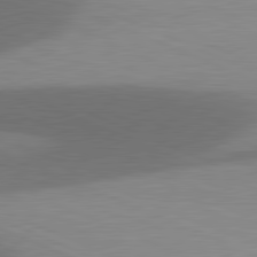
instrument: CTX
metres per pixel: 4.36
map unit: lApd
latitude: 81.5182
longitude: 137.7855
